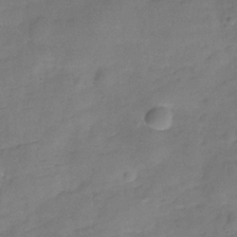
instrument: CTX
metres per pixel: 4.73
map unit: Hve
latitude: -29.8611
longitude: 92.8975
